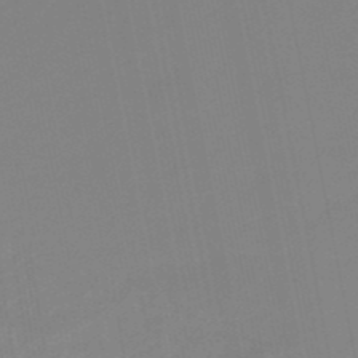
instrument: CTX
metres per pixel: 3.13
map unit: eHb
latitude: -48.1795
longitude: 87.7667
